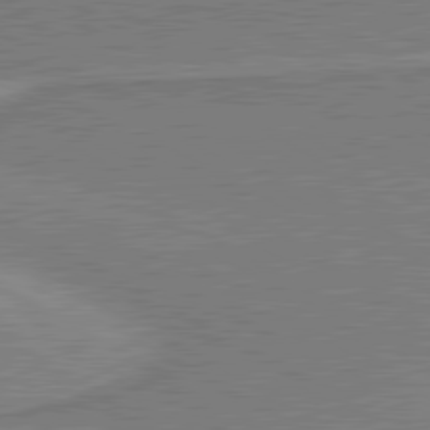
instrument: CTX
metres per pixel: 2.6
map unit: lApd
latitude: 80.7246
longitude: 142.4062
